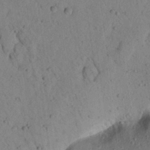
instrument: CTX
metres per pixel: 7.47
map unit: Aa
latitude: 23.1214
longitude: -148.2711
